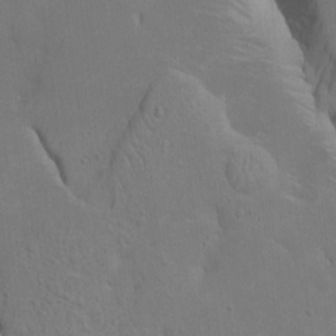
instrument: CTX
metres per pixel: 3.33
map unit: Htu
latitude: -6.3306
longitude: 144.8597
